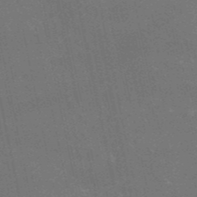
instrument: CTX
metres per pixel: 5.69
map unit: HNb
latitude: -52.4440
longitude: -40.0633
